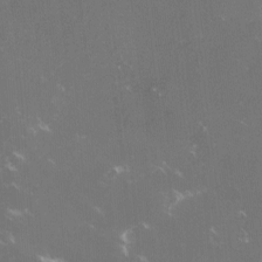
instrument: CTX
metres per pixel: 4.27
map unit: lHvf
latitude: -13.3888
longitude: -100.9325
